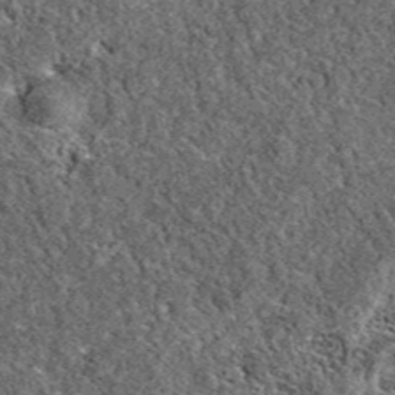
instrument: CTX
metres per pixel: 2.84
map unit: eAb
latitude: 37.7638
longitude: 110.3306
